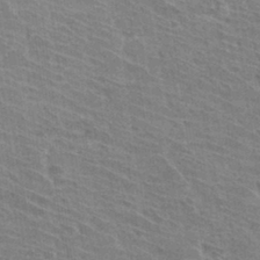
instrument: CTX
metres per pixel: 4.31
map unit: Hto
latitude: 31.6505
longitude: -41.3670
